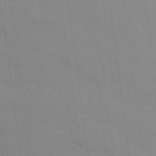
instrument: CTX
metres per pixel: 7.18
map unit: Ave
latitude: 17.0270
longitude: -128.9891
